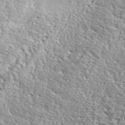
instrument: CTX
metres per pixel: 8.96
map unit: ANa
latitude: 38.5357
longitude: -92.1577
